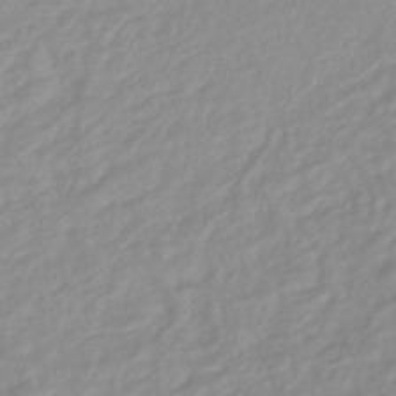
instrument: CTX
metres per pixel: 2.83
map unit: lHb
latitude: -44.1984
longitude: 76.0661
